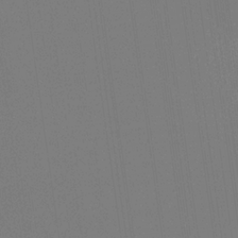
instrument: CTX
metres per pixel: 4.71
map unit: eHb
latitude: -30.3306
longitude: 69.6721
